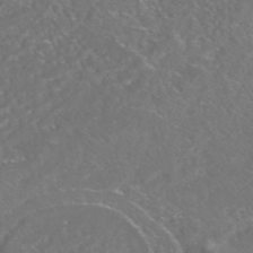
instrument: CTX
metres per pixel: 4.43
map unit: HNhu
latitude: -45.8233
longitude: 100.7463
